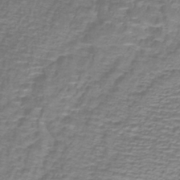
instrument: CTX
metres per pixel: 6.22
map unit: lHb
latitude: -40.4062
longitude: 59.2564
